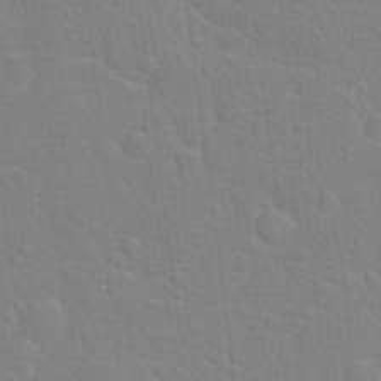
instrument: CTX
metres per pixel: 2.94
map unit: Hto
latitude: 16.7246
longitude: -41.1214
